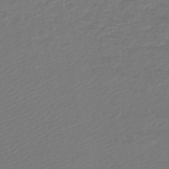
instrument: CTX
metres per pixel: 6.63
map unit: lHb
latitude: -45.8233
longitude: 60.1228
